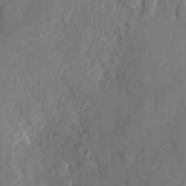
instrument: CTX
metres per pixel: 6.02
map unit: Hve
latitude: 25.6882
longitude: 150.7463
